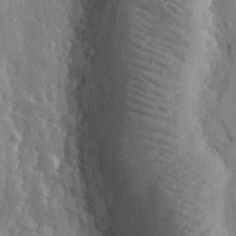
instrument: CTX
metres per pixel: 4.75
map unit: eHh
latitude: 31.7639
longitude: -80.2711
